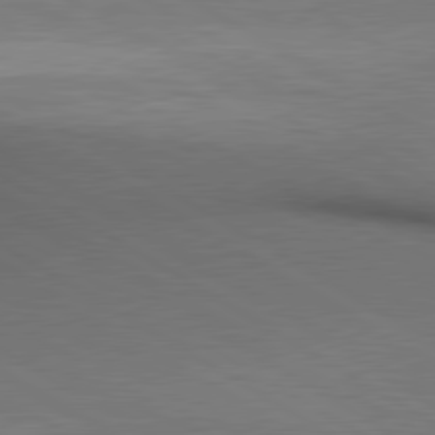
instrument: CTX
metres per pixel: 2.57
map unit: lApd
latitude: 80.3089
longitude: 136.3306
